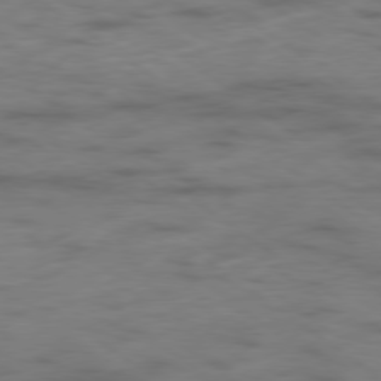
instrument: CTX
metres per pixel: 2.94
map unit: Hpe
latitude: -79.2565
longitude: -22.4412
